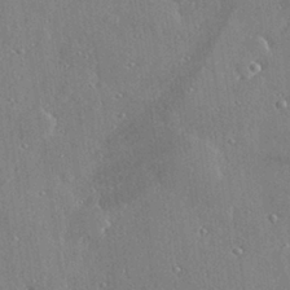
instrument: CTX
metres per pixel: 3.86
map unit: Hve
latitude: 28.8569
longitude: -92.3467
